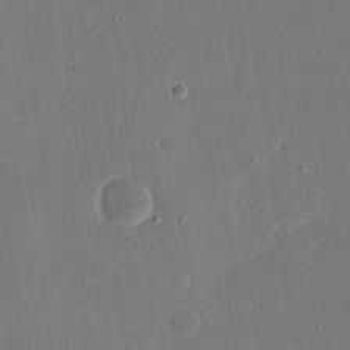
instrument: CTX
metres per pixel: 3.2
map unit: eHh
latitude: 16.1767
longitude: -70.4223
